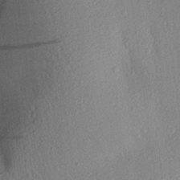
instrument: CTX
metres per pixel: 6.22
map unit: Aa
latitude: 28.0444
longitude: -145.5749
